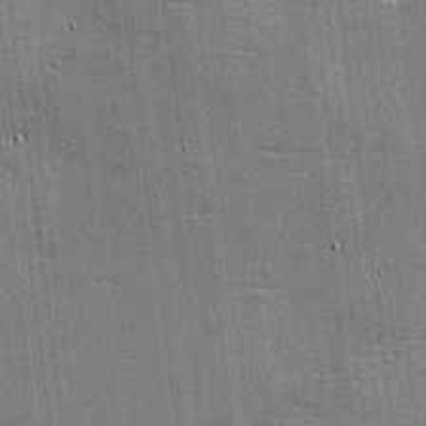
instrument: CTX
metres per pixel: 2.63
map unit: eHh
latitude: -4.0472
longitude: -80.2900
